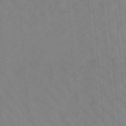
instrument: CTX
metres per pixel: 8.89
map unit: lHb
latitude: -48.4818
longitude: 83.9745
